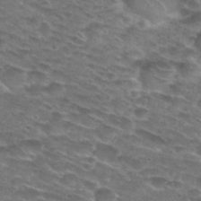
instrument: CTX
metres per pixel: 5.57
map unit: Nhu
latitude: 28.8380
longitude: -48.0255
